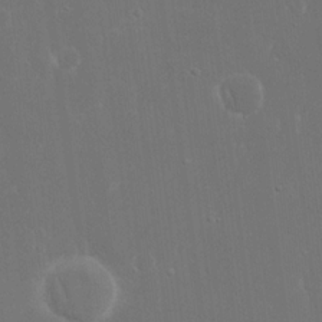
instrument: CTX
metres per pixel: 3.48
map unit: eHh
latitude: 16.4034
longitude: -72.4034
